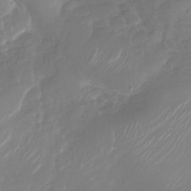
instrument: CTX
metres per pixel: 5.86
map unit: Nhu
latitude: -29.9367
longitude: -71.6505
